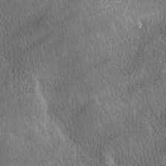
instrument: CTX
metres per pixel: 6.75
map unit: Ave
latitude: -6.8786
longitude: -122.5357
